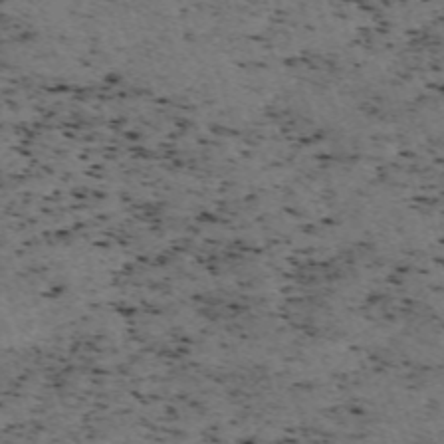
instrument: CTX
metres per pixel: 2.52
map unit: eHh
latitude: -62.1416
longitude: 51.7100
